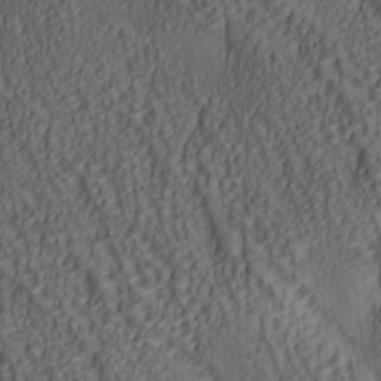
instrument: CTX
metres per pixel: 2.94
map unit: lAa
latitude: 5.6316
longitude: -116.9892
